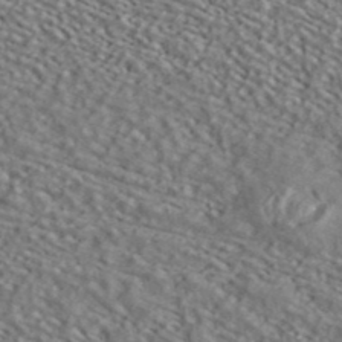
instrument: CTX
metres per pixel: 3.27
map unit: ANa
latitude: 39.8394
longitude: 30.6140
